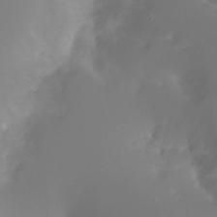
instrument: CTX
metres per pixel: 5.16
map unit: Nhu
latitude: 22.1578
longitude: -64.7435
